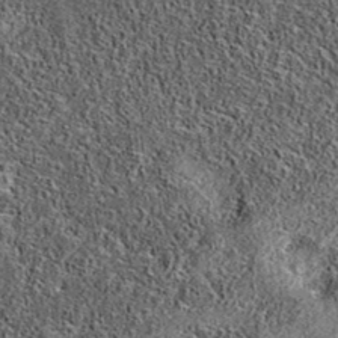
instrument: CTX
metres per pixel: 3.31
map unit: eAb
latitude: 36.5546
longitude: 108.6329
